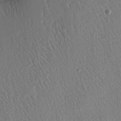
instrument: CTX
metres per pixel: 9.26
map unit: Nhu
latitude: 2.3278
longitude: -76.0822
